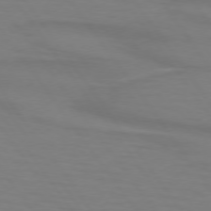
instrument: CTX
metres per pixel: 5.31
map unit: lApd
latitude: 74.3845
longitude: -79.4994
